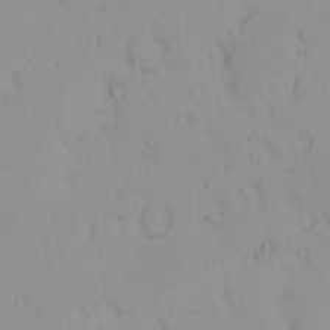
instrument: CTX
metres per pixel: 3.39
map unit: eHh
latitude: -1.5777
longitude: 20.0283
